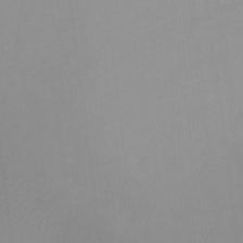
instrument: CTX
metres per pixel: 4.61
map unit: Ht
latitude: 1.6505
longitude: -36.1956
